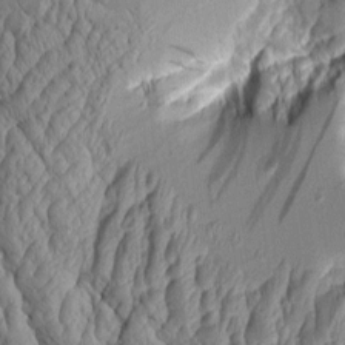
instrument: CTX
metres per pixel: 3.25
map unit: Aa
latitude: 7.3482
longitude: -128.9891
